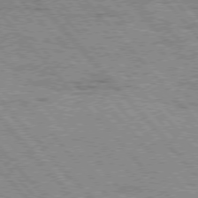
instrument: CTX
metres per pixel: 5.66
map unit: Hpe
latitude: 75.7828
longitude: -150.9702
